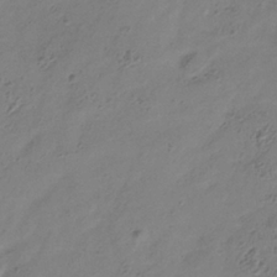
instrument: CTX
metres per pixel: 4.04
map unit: Hve
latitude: -34.9731
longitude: 89.3509
